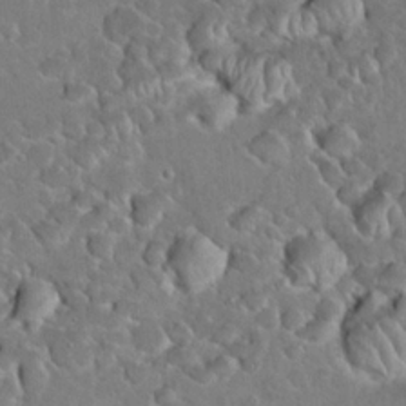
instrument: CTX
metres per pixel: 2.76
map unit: Hto
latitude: 19.4615
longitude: -49.8961
